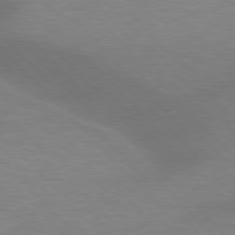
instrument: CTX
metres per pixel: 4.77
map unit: lApd
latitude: 77.1592
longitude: -59.1970
